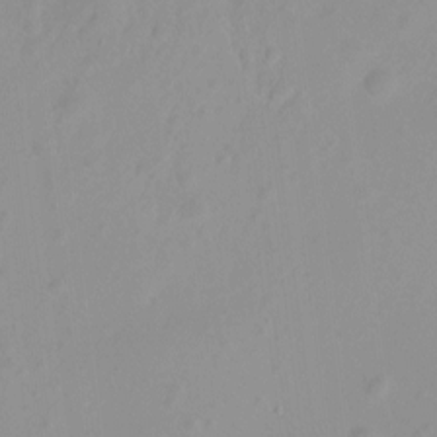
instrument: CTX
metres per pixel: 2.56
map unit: Hto
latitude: -8.5007
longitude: -42.6680
